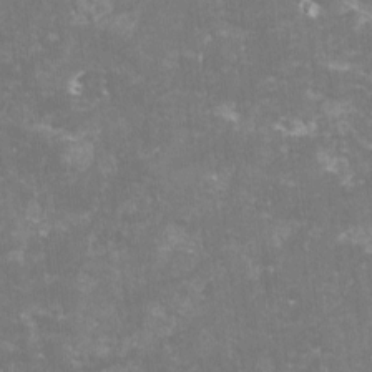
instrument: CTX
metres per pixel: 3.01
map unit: lHvf
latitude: -14.2362
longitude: -98.8380
